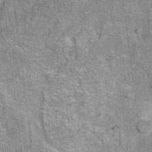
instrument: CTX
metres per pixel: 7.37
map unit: Ht
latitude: 8.5357
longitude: -37.7449
